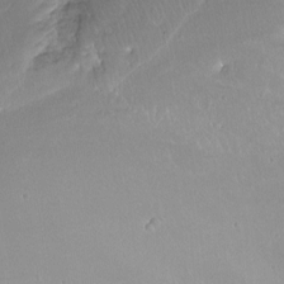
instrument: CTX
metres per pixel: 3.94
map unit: Ht
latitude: -13.4832
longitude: -43.7639
